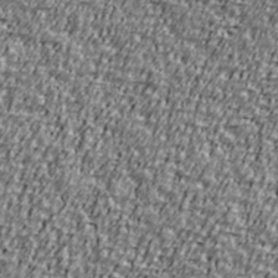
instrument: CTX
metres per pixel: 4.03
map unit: Ave
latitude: 41.0647
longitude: -112.1011
